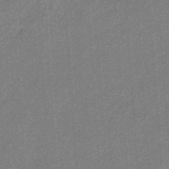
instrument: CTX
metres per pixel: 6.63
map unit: HNb
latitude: -34.9353
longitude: 57.4076
